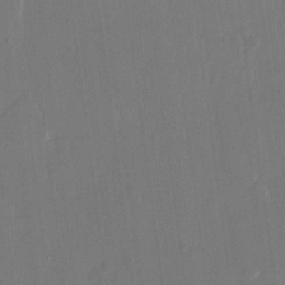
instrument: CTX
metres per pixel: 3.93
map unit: eHh
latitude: 13.6883
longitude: -70.8758
